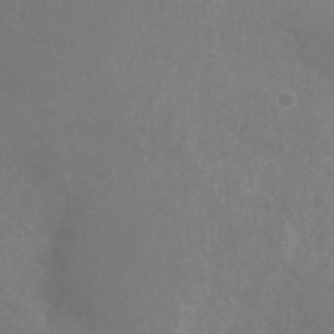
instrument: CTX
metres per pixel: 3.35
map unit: Nhu
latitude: 6.5735
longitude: -19.6505
